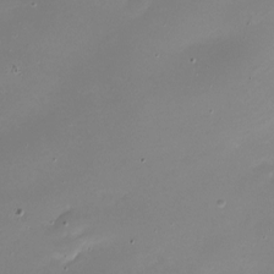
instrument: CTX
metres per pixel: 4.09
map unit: Nhe
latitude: -19.9178
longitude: 143.9178
